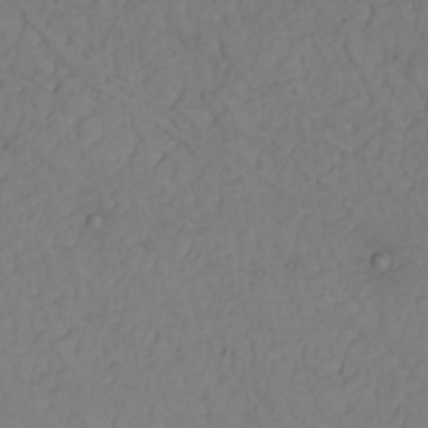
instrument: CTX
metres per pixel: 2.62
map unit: Nhu
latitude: 22.4790
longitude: -66.2144
